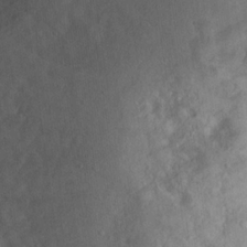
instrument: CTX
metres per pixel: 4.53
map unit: eHh
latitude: 18.4034
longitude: -65.7072
